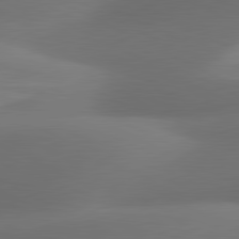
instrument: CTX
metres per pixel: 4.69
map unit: lApd
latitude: 81.1592
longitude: 132.2173
